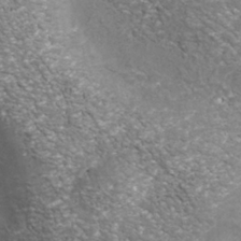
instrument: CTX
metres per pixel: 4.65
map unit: Nhu
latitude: -39.0676
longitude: -81.2915
